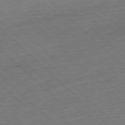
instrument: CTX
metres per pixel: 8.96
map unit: Hpe
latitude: -77.8800
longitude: 13.2943
